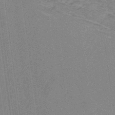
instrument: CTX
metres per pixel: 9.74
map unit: lHb
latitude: -31.6344
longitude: 66.0283
